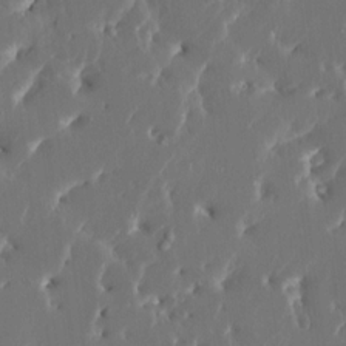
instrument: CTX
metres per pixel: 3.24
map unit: HNhu
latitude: 5.1025
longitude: -5.9528
